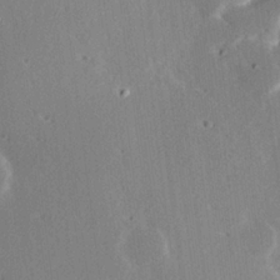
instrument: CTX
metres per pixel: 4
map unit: Hve
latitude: 19.5938
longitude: 149.5966
